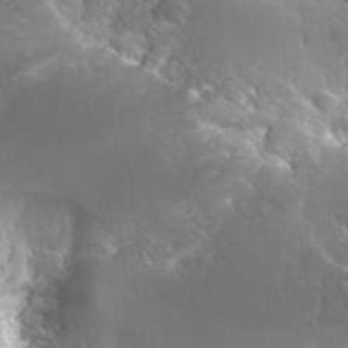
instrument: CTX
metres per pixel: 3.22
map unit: Hto
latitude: 28.5546
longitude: -40.3845
